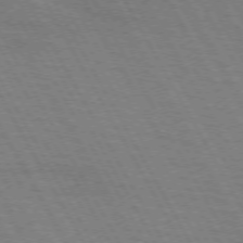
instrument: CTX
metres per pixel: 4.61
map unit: lApd
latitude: 71.7261
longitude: -55.4804
